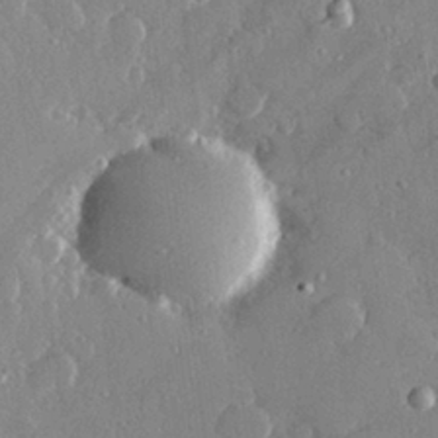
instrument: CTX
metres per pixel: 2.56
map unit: Hve
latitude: 28.8380
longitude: -91.5938
